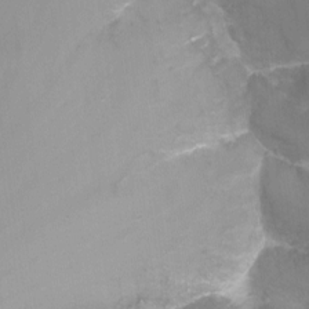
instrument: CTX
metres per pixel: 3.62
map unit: Nhu
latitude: -13.6344
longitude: -57.1592
